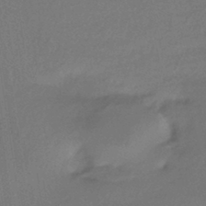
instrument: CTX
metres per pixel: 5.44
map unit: HNhu
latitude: -42.0472
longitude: 94.3117
